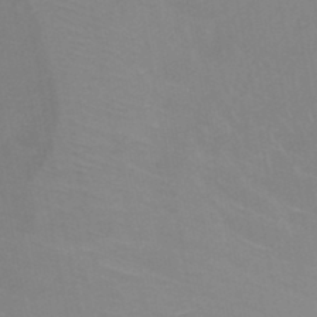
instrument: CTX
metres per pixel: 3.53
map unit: HNb
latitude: -45.6533
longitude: -42.6868
